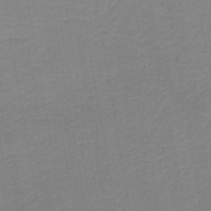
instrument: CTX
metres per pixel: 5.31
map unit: HNb
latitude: -44.5196
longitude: 51.9367
